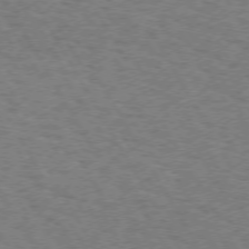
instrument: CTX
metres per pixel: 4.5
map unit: Hpe
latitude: 72.7058
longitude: -128.7435
